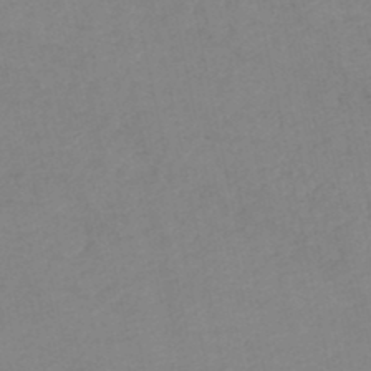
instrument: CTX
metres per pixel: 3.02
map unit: lHb
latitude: -46.6896
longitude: 61.2565
